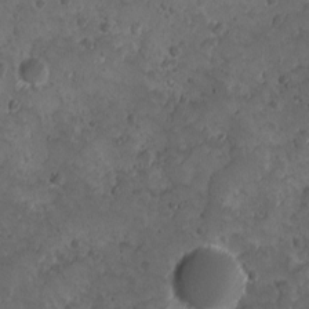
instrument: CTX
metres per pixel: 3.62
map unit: Ave
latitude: 10.2523
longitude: -105.3293
